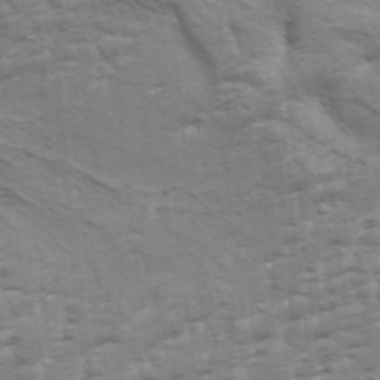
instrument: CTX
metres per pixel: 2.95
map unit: Aa
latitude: 34.1577
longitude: -135.8394
